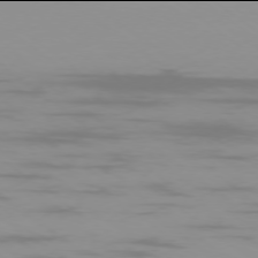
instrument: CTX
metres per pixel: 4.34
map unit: Ap
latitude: -78.0094
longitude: -94.4979
